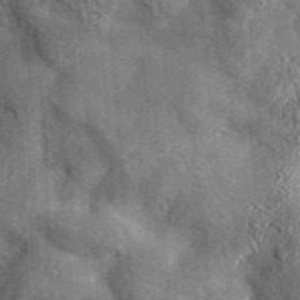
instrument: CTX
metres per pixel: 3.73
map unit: lHvf
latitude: 35.9717
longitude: -90.3845
